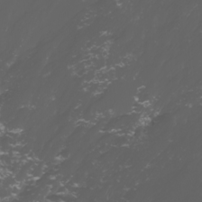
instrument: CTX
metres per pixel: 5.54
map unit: Htu
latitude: -5.1431
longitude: -88.6113
